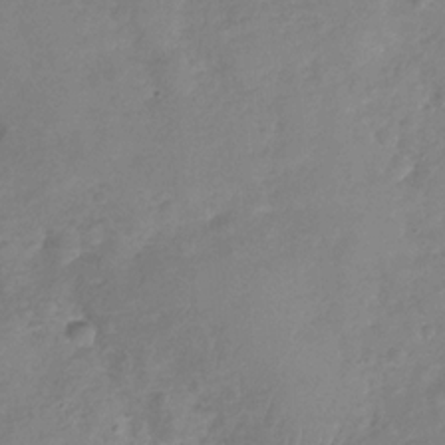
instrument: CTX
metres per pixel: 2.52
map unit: Nhu
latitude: -31.4265
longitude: -61.3670
